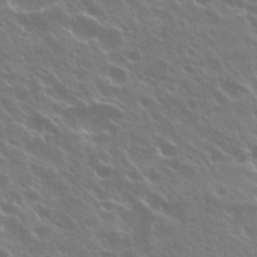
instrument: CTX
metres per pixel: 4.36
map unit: Hto
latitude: 27.4993
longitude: -41.4426
